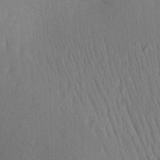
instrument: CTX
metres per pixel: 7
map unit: Aa
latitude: 29.1214
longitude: -138.5168
